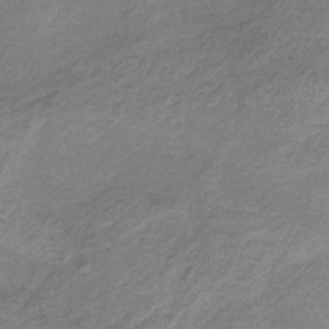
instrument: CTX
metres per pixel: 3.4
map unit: HNb
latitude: -33.3699
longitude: 62.8030
